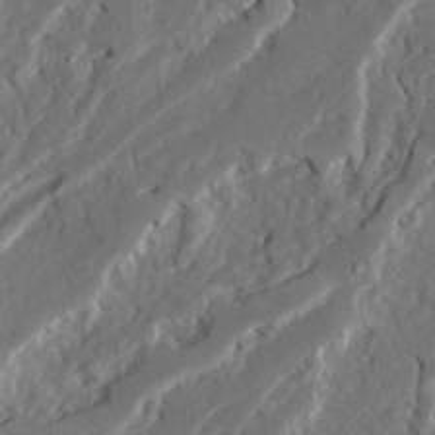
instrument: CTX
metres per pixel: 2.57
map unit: Ave
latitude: 23.0269
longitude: -131.0270
